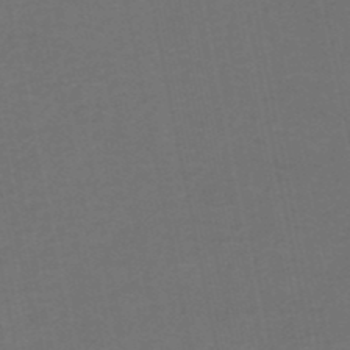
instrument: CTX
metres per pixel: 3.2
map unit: HNhu
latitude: -49.3321
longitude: 100.6518
